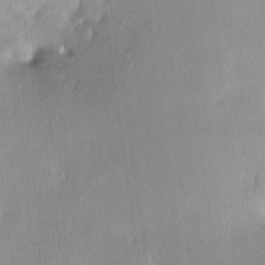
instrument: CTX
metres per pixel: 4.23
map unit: Nhe
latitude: -28.3117
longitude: -110.7246
